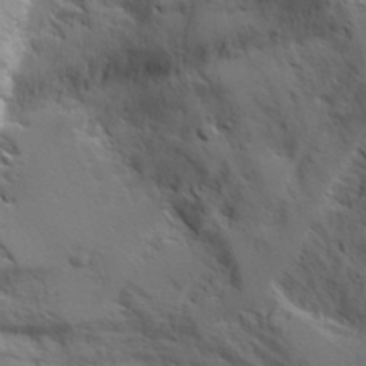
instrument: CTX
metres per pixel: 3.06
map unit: Aa
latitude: 18.5168
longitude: -125.7449
